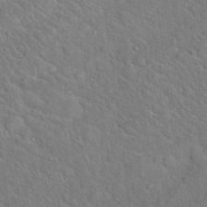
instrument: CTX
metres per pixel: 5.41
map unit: Hto
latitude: 18.9891
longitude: -51.1970
